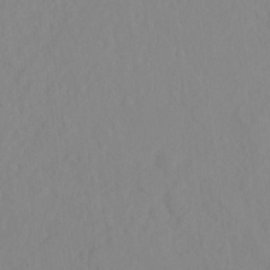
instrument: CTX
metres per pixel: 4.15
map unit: Hto
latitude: -8.2739
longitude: -47.6505
